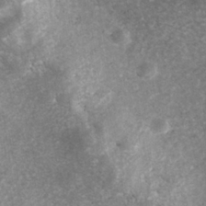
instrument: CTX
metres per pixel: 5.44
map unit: Nhe
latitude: -39.6722
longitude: -116.1578
